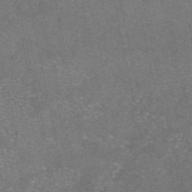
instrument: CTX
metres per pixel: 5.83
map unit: eAb
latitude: 47.4805
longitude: 104.9352
